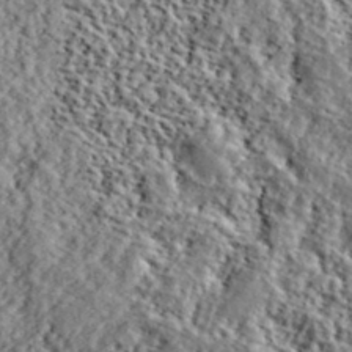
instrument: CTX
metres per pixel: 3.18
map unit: lHvf
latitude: 40.5167
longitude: -87.8394
